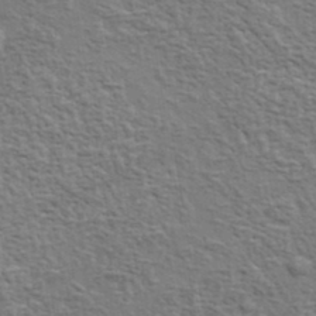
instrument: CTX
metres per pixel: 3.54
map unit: lHvf
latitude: 37.5560
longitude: -88.9325
